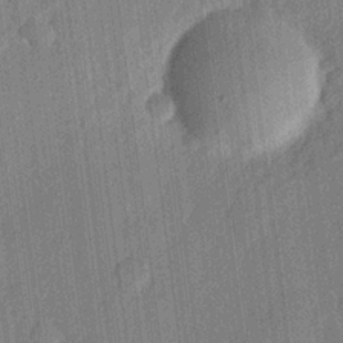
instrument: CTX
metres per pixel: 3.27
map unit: lHvf
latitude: 22.7624
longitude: 144.6519
